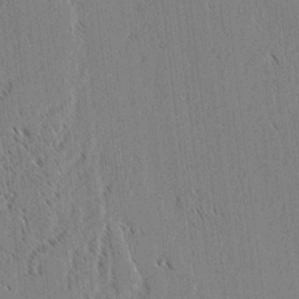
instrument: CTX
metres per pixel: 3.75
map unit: lAvf
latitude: 2.1955
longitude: -106.2523
